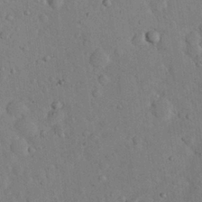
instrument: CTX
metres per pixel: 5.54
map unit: eHh
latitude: 24.2711
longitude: -71.8394
